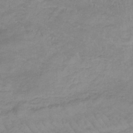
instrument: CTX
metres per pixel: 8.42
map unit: eHb
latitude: -32.9164
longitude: 68.2739
